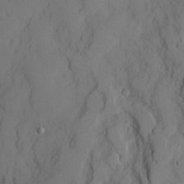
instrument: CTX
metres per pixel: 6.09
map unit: Nve
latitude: -8.2739
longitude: 175.9745
